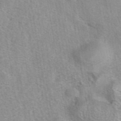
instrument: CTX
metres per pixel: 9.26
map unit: eAb
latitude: 42.1011
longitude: 107.4077
